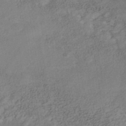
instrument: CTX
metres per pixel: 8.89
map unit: Nhe
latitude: -41.1053
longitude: -109.8583
